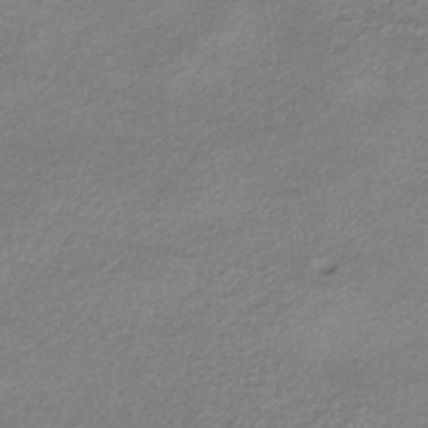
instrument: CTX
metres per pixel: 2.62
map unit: eHb
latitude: -36.8786
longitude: 76.0661
